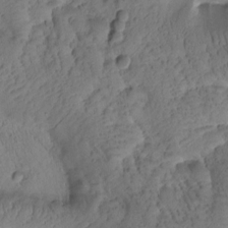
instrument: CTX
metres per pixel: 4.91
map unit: Htu
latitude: -0.5196
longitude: 174.7652
